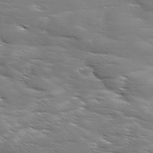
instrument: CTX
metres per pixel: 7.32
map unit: Ave
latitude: 11.4049
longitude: -106.3089
